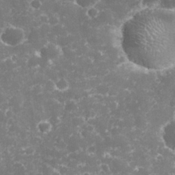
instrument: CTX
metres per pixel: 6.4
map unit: eHh
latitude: 32.7246
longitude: -61.8583
